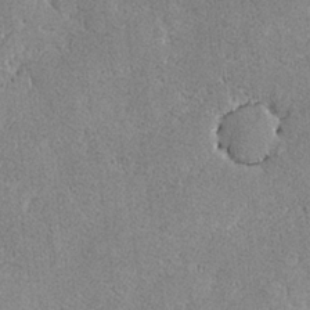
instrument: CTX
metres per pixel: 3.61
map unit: lAvf
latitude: -8.7463
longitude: -112.9891
